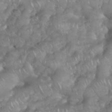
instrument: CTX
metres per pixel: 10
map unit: eHh
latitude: 38.4601
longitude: -58.3656
